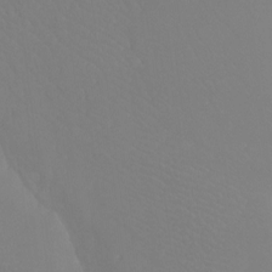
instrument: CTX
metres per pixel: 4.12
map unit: Htu
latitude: -6.9541
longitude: -33.5560
